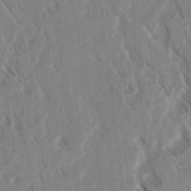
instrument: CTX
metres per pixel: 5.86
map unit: lAvf
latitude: 3.0647
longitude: -105.1592
